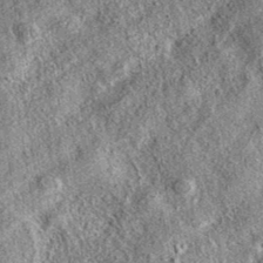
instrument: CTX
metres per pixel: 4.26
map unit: eAb
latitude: 36.8947
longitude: 109.3887
